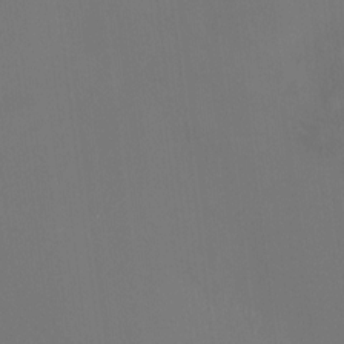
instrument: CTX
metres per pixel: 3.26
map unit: HNhu
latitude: 7.5371
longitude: 9.5777
